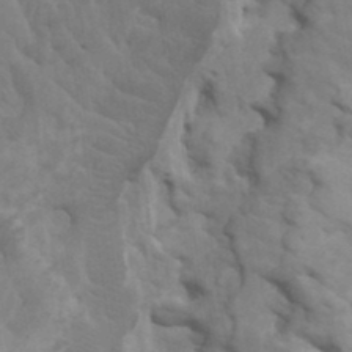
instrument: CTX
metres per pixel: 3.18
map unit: HNhu
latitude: 4.2522
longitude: -2.5734
